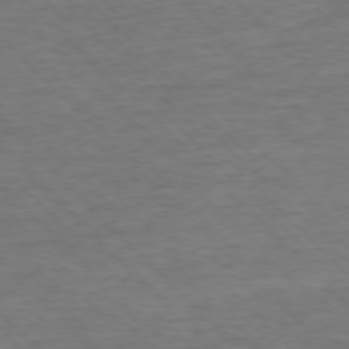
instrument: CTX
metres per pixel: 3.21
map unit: Ap
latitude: -77.2376
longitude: -94.8758
